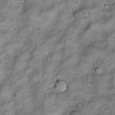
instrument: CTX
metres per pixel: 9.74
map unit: Htu
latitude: -6.1417
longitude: 160.0094
